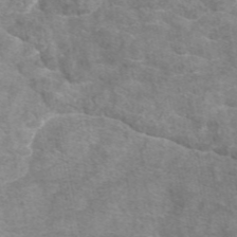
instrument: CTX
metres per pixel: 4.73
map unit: eAb
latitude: 46.7813
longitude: 101.8800
